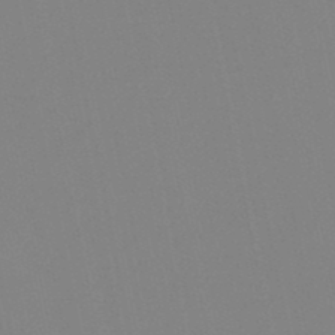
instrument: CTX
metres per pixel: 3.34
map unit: lHb
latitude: -48.8219
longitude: 70.3117
